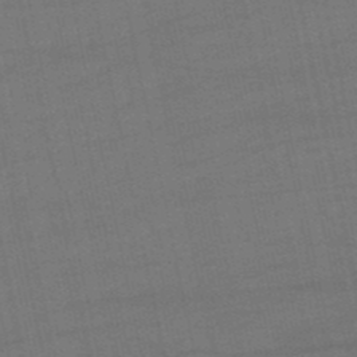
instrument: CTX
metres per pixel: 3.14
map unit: eHb
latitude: -50.2361
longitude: 72.6329
